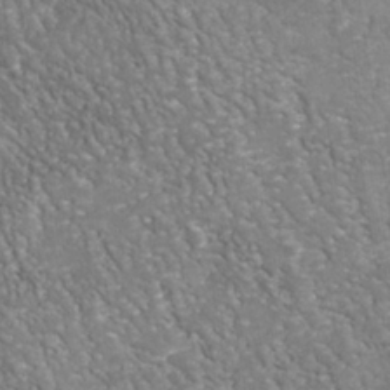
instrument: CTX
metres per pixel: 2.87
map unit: Nhu
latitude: -38.1795
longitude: -80.4790
